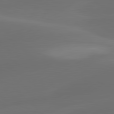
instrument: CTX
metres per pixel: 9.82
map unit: lApd
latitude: 80.5924
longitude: -83.9906
